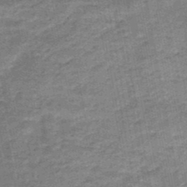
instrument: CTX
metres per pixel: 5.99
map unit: HNb
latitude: -47.9178
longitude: -38.4979
